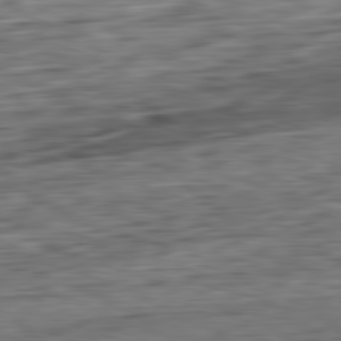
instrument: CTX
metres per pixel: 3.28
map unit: Ap
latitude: -82.2550
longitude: -77.8583
